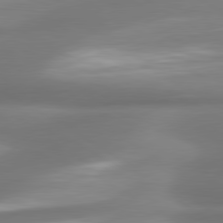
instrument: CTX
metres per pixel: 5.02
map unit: lApd
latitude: 80.1389
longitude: 178.8408
